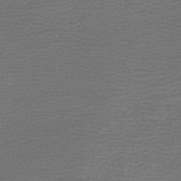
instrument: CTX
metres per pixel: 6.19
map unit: lHb
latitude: -40.6707
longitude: 73.5966
